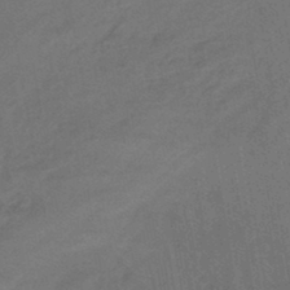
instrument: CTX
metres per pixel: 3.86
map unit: eHb
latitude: -43.6154
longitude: 86.3495
